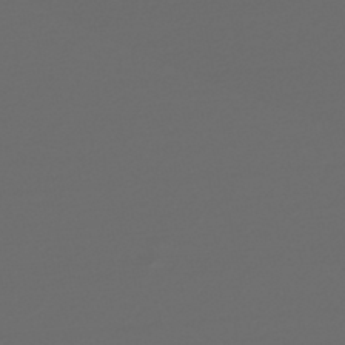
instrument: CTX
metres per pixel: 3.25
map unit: lHb
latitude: -46.1605
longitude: 71.5210
